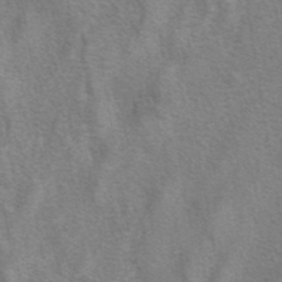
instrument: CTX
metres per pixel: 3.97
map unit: eAb
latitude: 41.1592
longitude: 105.7099
